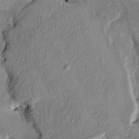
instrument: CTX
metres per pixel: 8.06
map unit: HNhu
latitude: 3.2348
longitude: -4.8191
